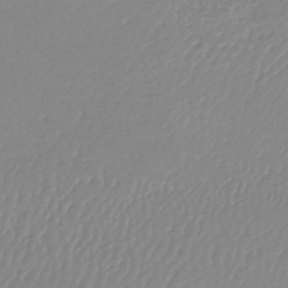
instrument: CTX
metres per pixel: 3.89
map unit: lHb
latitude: -44.2362
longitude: 68.6140
